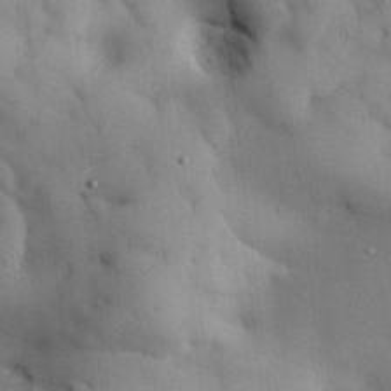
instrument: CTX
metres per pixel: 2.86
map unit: Nhu
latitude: 27.5182
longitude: -71.4426
